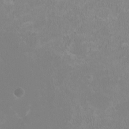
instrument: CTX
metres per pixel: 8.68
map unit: HNhu
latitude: 3.2915
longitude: -2.4790
